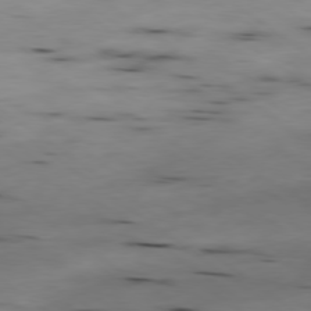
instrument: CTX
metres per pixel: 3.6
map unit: Ap
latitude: -79.4643
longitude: -73.5560
